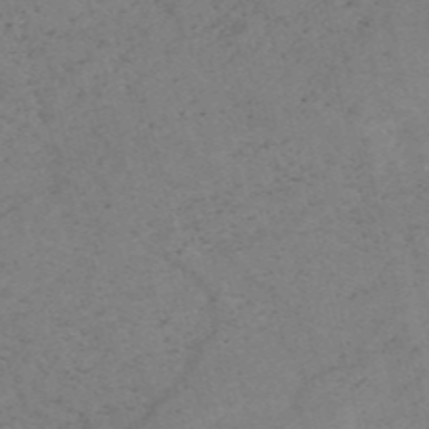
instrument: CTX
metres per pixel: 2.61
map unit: HNb
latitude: -54.7841
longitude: -47.3104
